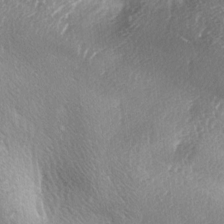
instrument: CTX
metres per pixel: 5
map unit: lAa
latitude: -4.0472
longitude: -125.5749
